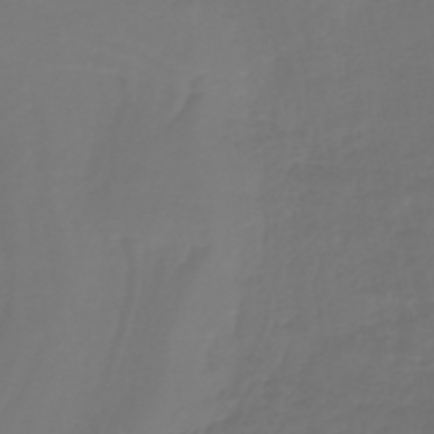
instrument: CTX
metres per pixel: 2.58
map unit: lHb
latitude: -43.1809
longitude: 60.5385
